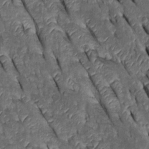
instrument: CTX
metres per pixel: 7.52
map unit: Htu
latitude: 0.0255
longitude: 148.1795
